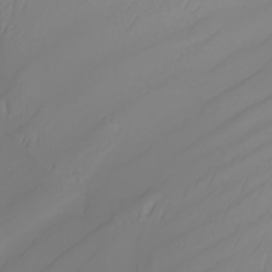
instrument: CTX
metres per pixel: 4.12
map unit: Nhu
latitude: -6.9541
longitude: -93.8961
